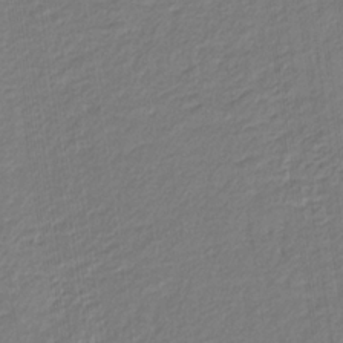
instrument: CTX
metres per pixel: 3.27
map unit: eHb
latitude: -30.2928
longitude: 67.0486
